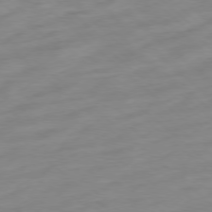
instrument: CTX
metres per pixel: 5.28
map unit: Ap
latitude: -78.2739
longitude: -99.8016
